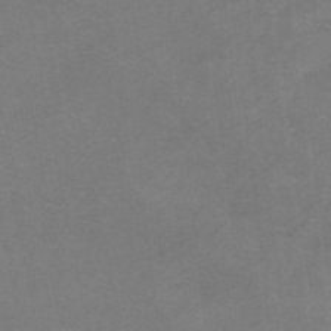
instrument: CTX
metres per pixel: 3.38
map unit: HNhu
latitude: -40.5007
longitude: 103.6533
